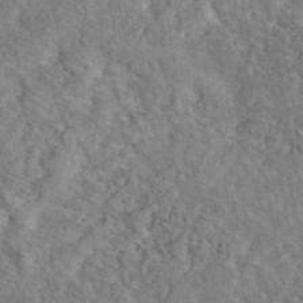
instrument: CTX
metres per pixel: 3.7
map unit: eAb
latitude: 45.3670
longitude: 116.5762
